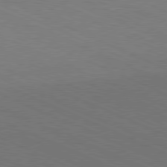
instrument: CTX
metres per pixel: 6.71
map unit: Hpe
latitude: -81.6533
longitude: 15.8234
